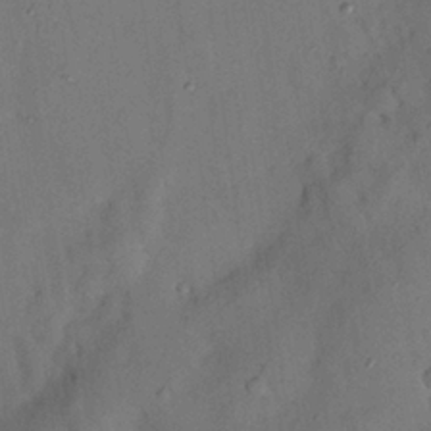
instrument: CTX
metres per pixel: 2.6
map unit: Nhu
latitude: 25.4993
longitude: -73.4049
